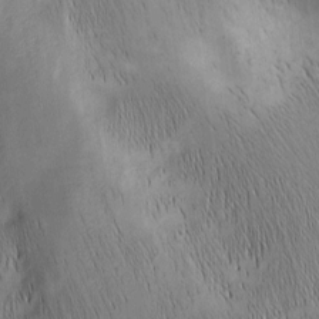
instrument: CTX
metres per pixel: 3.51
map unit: Nhu
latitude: -6.3495
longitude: -152.4412
